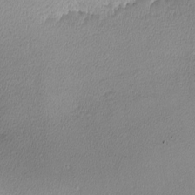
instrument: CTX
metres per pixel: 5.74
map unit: lHvf
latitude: -12.8030
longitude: -101.2348
